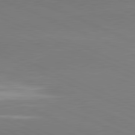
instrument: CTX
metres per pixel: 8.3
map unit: lApd
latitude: 81.6316
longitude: -155.5560
